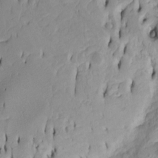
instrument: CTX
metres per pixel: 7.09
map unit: Htu
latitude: -5.2187
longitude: 151.8800
